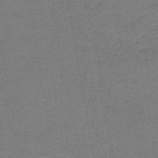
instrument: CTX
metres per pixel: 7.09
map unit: HNb
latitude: -45.5777
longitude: 52.0283
